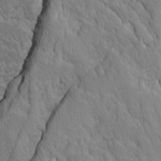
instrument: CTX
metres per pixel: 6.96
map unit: Ave
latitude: -11.2754
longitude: -118.7057
